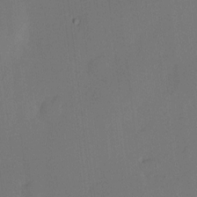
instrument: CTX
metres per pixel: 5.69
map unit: HNhu
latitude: 7.7827
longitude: 16.0661
